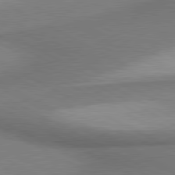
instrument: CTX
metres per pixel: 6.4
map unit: lApd
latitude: 80.6301
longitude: 162.5196
